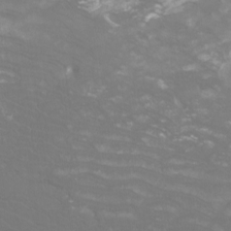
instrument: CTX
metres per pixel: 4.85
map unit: Htu
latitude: -12.7652
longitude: -71.0647
